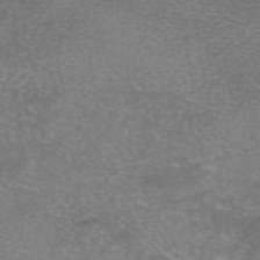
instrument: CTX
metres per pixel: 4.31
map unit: eAb
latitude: 46.0822
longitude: 102.8975
